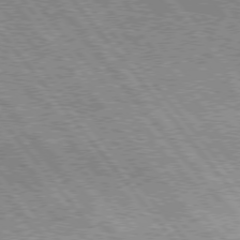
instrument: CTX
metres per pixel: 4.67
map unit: Hpe
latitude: 75.4615
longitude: -156.8569
